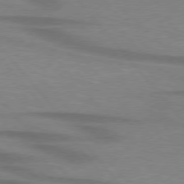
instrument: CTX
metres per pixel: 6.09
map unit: lApd
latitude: 76.5356
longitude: -85.9150
